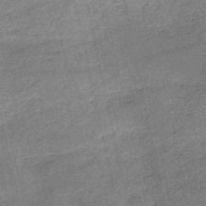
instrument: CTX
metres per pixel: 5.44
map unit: HNb
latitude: -51.5210
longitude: -40.9891
